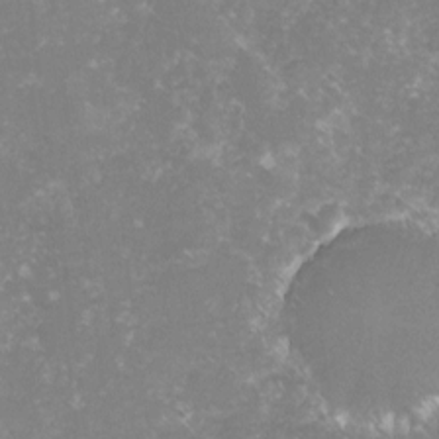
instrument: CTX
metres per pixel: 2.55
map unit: lHvf
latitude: -16.2929
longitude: -100.2334
